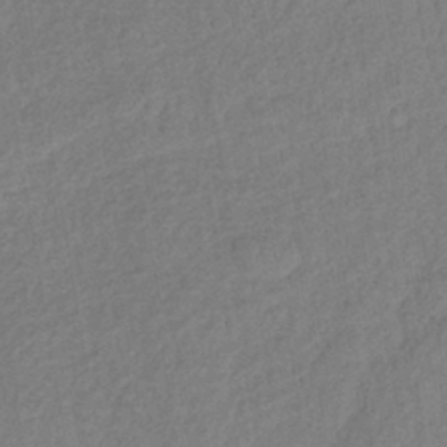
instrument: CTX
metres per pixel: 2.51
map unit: lHb
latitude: -39.7856
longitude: 72.8786
